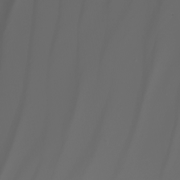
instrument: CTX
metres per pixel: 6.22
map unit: Nhu
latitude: -7.8044
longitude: -94.1389
